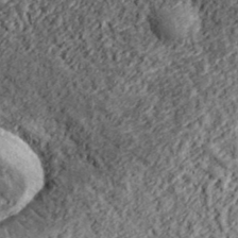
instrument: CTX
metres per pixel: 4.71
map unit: lHvf
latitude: 38.0444
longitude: -91.3104
